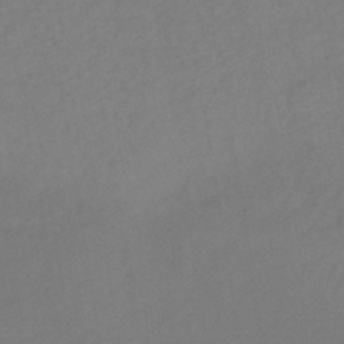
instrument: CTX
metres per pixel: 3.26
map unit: lHb
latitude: -37.8611
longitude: 70.8219
